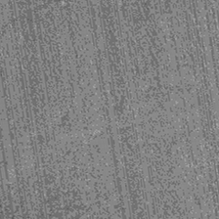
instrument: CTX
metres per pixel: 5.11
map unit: lHb
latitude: -39.8800
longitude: 67.5399
